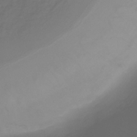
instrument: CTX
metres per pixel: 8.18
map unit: eHb
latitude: -34.3684
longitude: 80.4629
